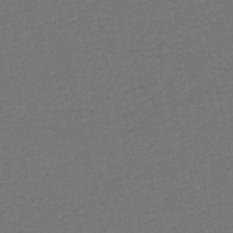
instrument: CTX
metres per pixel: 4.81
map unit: HNb
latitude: -54.3117
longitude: -50.2900
